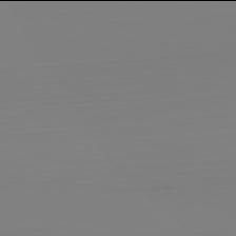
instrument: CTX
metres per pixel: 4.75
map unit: Hpe
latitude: -82.0094
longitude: 9.0108
